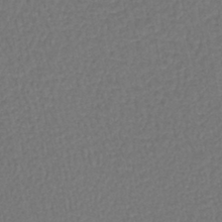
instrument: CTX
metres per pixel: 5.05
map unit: lHb
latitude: -42.9730
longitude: 64.6519
